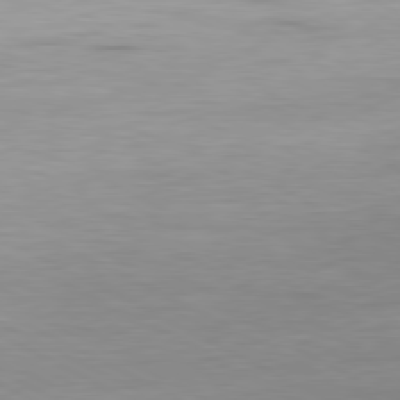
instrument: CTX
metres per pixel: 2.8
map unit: Ap
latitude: -81.1998
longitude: -96.6301
